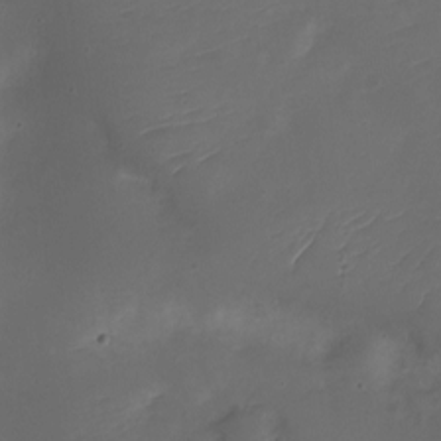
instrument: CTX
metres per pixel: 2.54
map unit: Nhe
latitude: -18.9731
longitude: 144.7841
